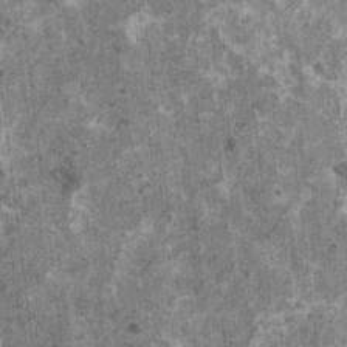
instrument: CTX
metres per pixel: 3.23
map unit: HNhu
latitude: 1.1214
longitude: 5.1809
